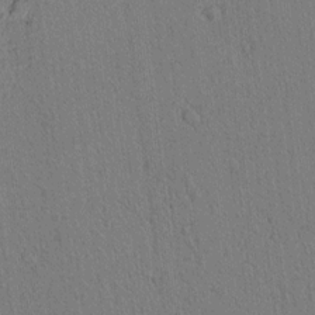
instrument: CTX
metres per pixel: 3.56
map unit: lAvf
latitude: 8.1578
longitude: 165.4644
